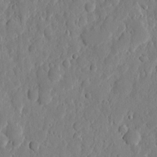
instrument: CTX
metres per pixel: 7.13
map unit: eHh
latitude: 6.7813
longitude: -72.6680
